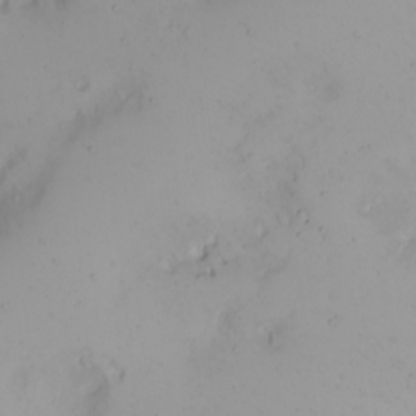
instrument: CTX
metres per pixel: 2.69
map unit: Nhu
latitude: -4.7274
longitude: -85.0270
